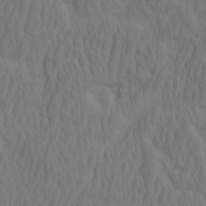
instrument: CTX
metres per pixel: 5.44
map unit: eHh
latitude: -2.2739
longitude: 15.8234
